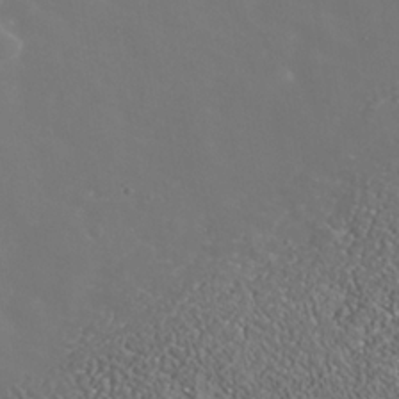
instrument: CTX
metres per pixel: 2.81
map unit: Nhe
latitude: -36.8408
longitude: -90.8758
